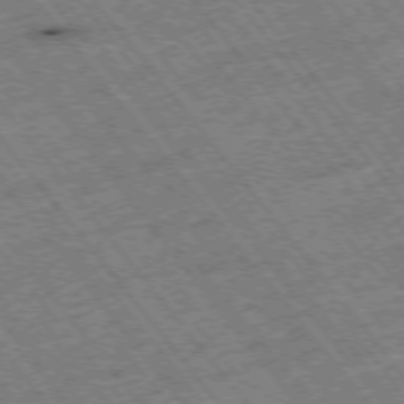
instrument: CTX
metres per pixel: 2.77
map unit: Hpe
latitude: -75.3132
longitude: -21.7639
